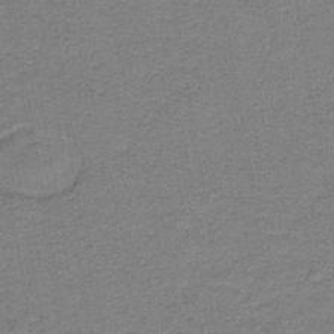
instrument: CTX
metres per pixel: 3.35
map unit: HNb
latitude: -44.1039
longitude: 49.8234
